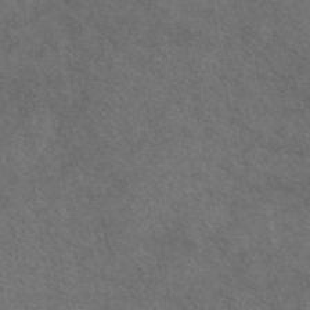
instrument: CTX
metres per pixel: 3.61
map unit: eAb
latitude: 45.4615
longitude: 114.5574
